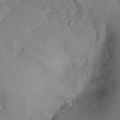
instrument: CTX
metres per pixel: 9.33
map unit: Ht
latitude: 0.5923
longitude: -13.7639
